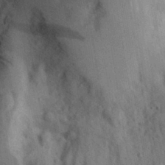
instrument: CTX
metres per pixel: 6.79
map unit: Aa
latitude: 28.4412
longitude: -146.8569
